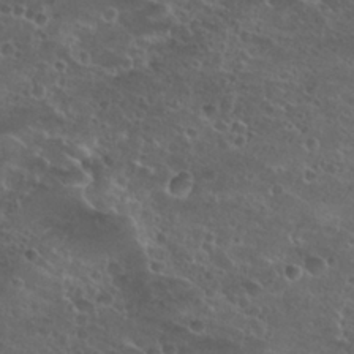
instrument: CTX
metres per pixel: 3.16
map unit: Nhu
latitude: 26.9892
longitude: -50.9513
